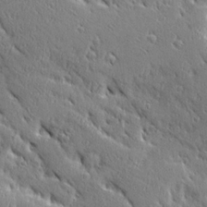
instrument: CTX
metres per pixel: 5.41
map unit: Ave
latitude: 20.4412
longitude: -136.2712
